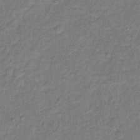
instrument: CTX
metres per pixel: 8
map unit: Hto
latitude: 12.4034
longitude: -37.8017
